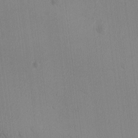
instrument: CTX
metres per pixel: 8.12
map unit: Ave
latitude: -8.4818
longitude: -122.0444
